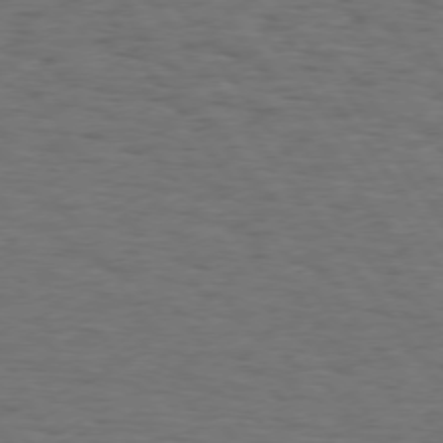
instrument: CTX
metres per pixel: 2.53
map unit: Hpe
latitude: 74.4979
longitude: -132.8191
